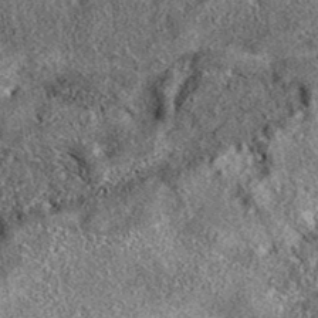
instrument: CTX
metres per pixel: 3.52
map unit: eAb
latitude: 37.2726
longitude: 110.1039
